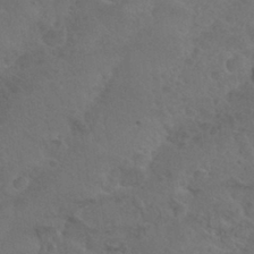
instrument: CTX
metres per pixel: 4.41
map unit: Nhu
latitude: 29.2537
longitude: -52.6491
